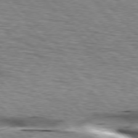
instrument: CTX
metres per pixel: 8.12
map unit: lApd
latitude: 76.0822
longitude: -61.2348
